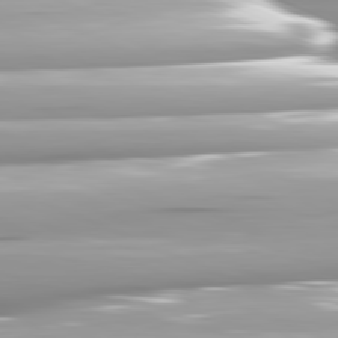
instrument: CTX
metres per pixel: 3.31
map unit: lApd
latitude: 81.8205
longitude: -146.9136
